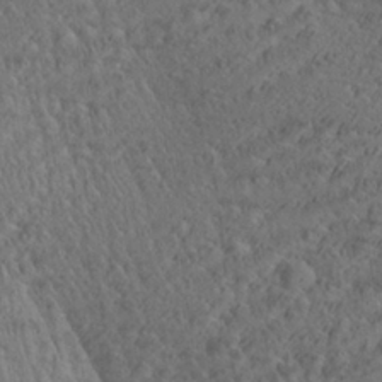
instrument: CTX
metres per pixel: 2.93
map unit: Aa
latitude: 27.4238
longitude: -137.2726
